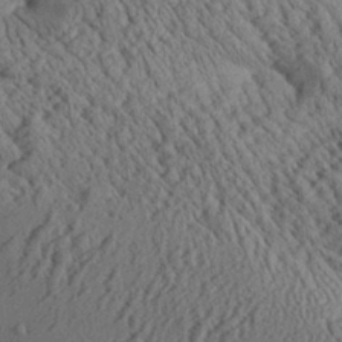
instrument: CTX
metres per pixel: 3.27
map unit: Aa
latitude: 24.8946
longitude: -134.7057
